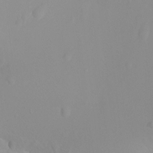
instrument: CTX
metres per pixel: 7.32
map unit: Ht
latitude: -4.0094
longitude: -26.4223
